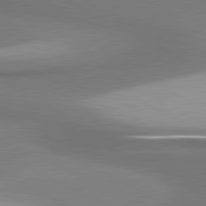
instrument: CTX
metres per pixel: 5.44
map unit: lApd
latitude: 80.8758
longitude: 176.6141
